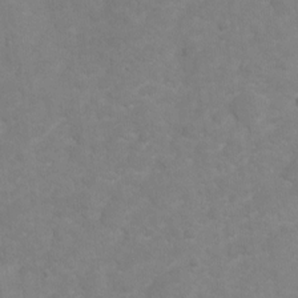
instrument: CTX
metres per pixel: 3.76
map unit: Hto
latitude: 2.8002
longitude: -35.5182
